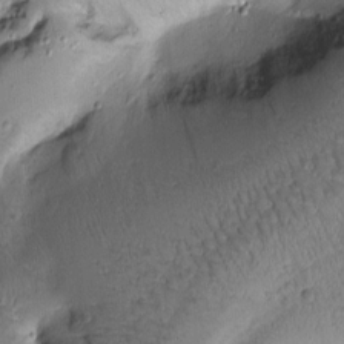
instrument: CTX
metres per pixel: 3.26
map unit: Htu
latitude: -0.8786
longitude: 170.6897
